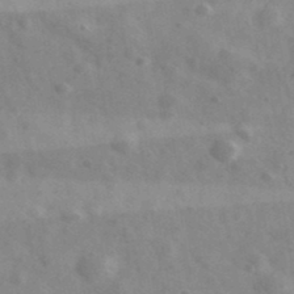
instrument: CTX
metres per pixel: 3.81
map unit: Ave
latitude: 39.2159
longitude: -107.0081
